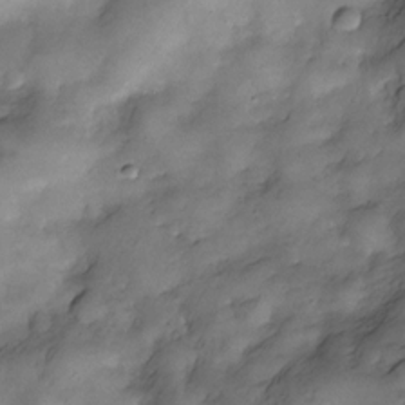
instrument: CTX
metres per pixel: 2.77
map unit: Nve
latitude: -26.3684
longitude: -148.6679
